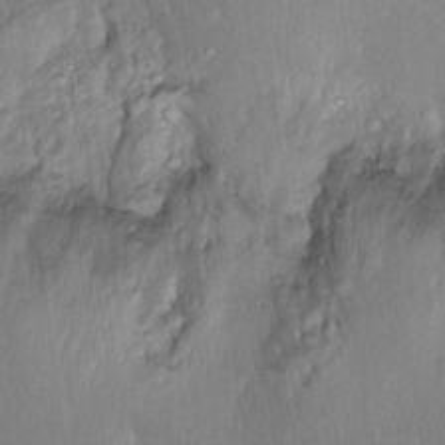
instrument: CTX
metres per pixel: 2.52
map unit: Ht
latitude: 14.6680
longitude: -37.6127
